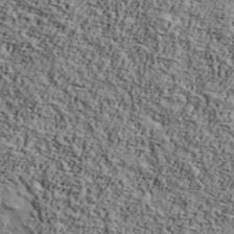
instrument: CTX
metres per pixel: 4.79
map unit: Ave
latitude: 42.9325
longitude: -110.5735
